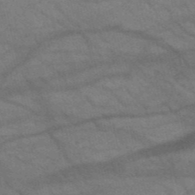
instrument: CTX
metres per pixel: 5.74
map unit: HNb
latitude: -52.2361
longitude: -42.8380
